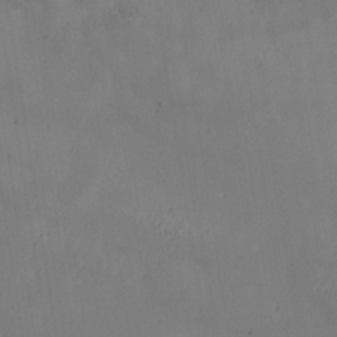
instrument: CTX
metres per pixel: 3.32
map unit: Nhe
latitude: -36.7463
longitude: 138.9542
